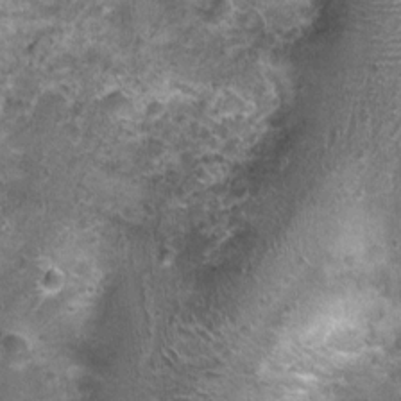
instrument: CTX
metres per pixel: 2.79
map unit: Nhu
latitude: 1.2537
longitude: -16.1199
